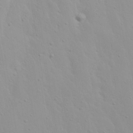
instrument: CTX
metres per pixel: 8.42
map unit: Nhu
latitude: 20.7435
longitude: -73.4994
